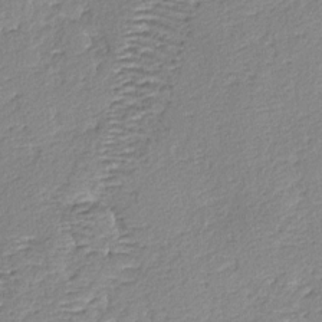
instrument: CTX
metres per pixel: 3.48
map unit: lAvf
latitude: -4.9541
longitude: -109.3103
